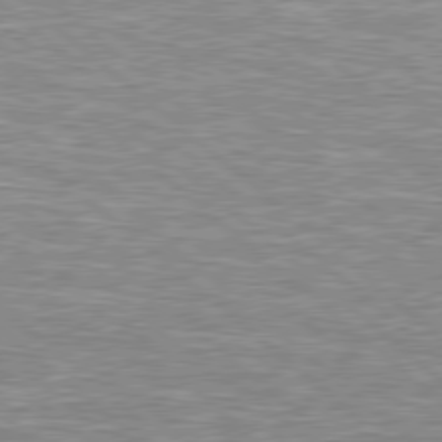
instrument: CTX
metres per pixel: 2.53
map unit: Hpe
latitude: 78.5924
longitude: -157.4237
